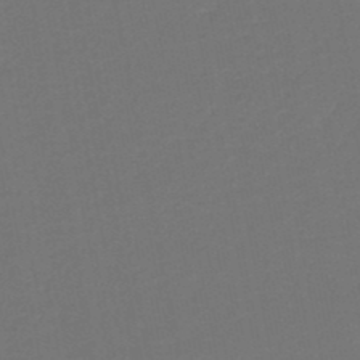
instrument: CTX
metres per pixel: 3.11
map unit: HNb
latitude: -47.9556
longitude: 56.1795
